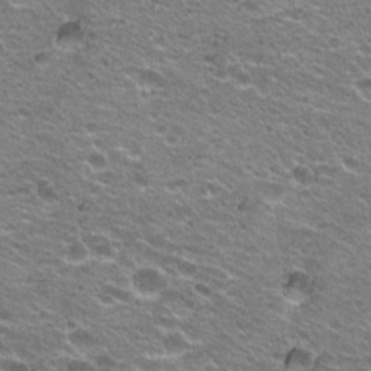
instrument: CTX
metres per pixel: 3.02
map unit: Hto
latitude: 21.5938
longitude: -32.7624
